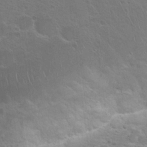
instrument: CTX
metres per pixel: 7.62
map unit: Hto
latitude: 23.9906
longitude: -50.6868
